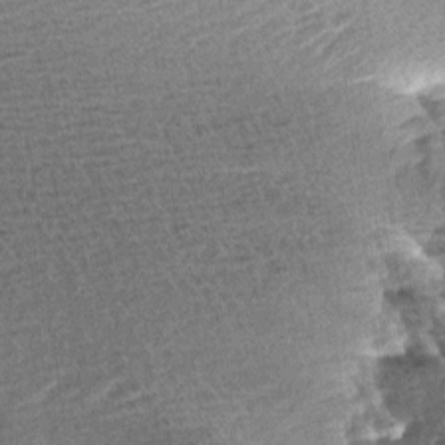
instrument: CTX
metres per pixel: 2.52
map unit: Aa
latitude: 6.9892
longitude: -137.7639
